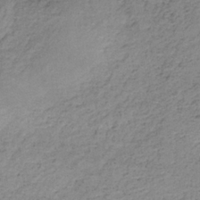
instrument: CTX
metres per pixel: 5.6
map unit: lHb
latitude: -34.5385
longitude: 62.1039
